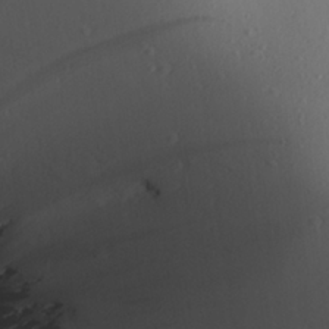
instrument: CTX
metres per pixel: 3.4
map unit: Aa
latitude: 25.5371
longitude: -136.8002
